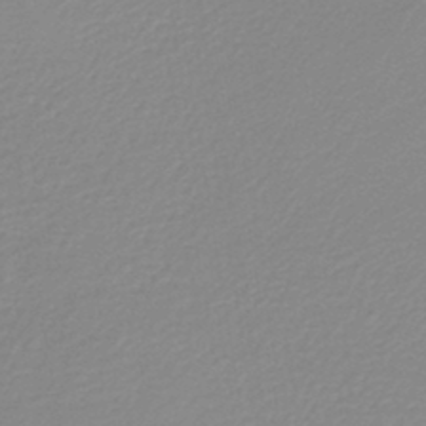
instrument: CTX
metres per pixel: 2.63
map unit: lHb
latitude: -44.0283
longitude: 60.1795
